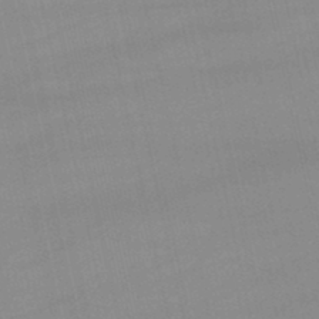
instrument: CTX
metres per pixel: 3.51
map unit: lHb
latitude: -46.5951
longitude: 70.3495
